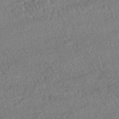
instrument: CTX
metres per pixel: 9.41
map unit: HNhu
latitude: -48.0661
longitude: 102.3117
